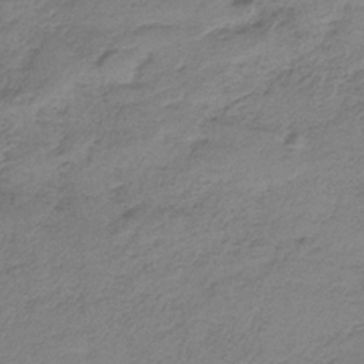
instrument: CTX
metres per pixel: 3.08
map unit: HNb
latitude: -33.8989
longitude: 58.5951
